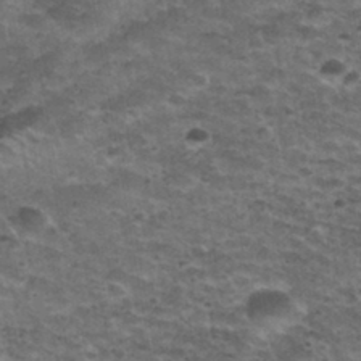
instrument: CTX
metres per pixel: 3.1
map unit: Nhu
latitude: 31.6505
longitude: -52.8191
